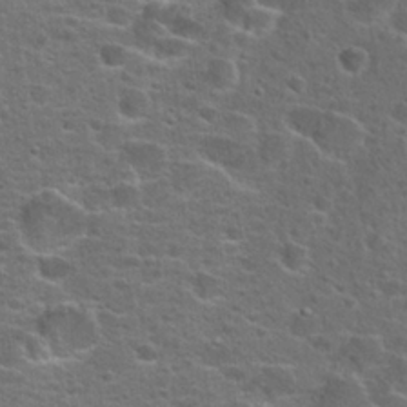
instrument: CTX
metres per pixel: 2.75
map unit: Hto
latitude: 23.8961
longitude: -46.8569
